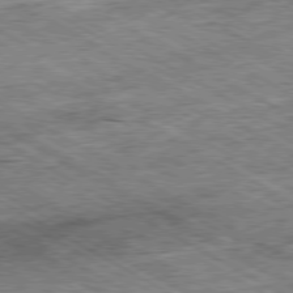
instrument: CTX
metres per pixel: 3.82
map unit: Ap
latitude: -80.1606
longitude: -85.4993
